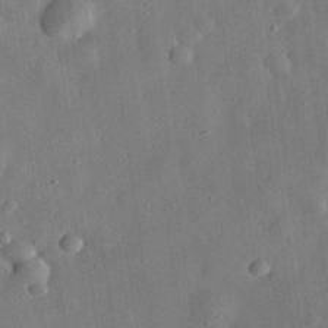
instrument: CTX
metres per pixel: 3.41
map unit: eHh
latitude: 31.6127
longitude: -76.5545
